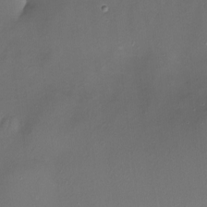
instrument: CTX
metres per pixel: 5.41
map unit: Nhu
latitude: -15.2943
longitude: -56.8191
